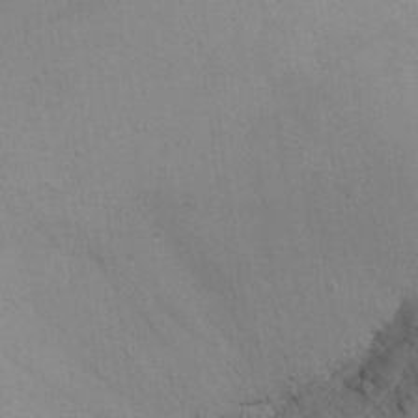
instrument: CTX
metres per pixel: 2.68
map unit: Aa
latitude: 25.5560
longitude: -128.1578
